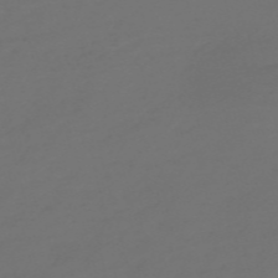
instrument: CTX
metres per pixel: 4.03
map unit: Nve
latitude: -58.6896
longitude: 56.4251
